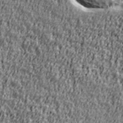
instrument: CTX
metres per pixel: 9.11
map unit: Ave
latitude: 41.2159
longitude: -112.3278
